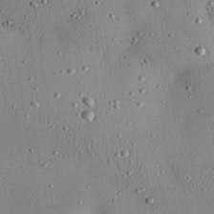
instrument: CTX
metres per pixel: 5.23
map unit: Nhu
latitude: 29.0836
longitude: -69.0837
